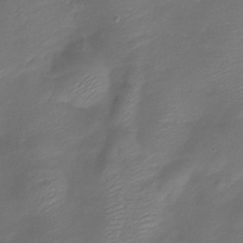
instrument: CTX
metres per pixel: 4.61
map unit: Htu
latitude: -13.8045
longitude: -45.1214
